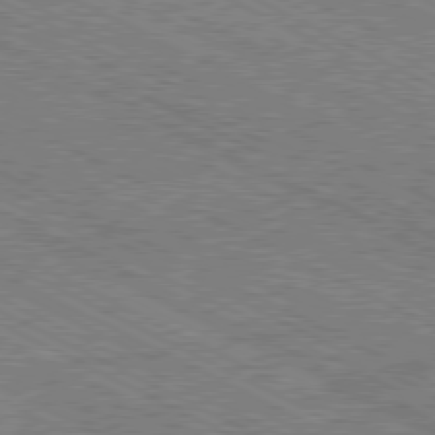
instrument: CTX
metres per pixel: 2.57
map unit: Hpe
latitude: -81.1053
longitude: 21.2754
